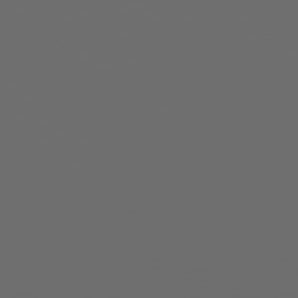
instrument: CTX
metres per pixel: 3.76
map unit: Hpe
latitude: 77.9717
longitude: -178.7247
